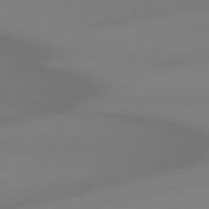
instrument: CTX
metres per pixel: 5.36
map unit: Hpe
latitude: 78.9703
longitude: -127.9906
